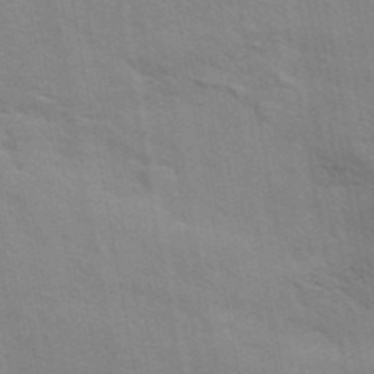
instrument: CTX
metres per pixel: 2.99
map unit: eAb
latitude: 42.6868
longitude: 107.6722
